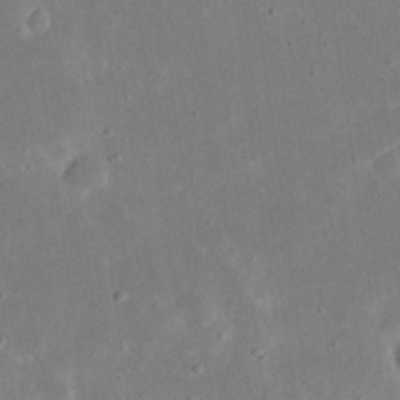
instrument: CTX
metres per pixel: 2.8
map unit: eHh
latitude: 23.4804
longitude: -67.7449
